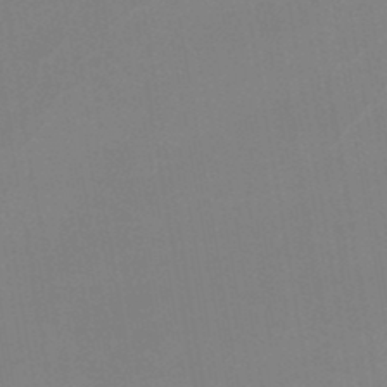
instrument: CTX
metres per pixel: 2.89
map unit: lHb
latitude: -48.0094
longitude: 67.7666
